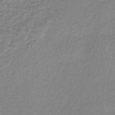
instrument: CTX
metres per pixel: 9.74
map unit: lHb
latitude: -41.1053
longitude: 64.5385
